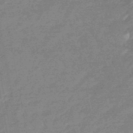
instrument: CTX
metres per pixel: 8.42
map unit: lHb
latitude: -48.1228
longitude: 82.7085
